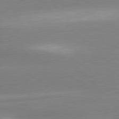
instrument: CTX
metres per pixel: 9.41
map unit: lApd
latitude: 79.7639
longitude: -114.8946
